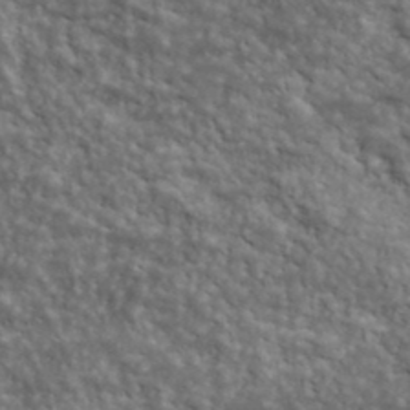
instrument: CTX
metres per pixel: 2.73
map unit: lHvf
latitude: 39.1592
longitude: -89.0459
